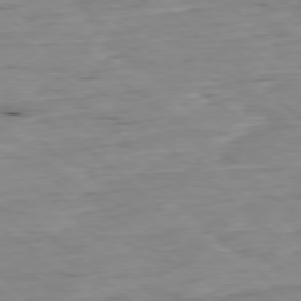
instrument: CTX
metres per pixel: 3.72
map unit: Ap
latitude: -78.2361
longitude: -88.8002
